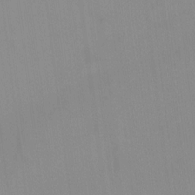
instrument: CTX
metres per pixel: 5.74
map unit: HNhu
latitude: 4.9892
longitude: 8.5385
